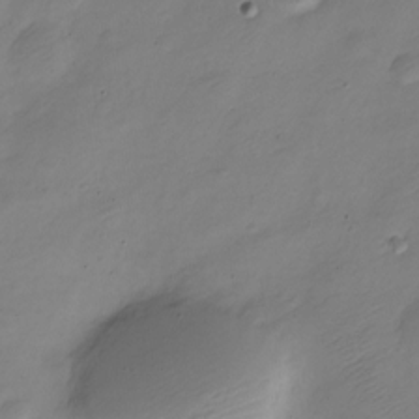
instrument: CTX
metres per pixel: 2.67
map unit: Nve
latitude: -22.4629
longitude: 106.1228
